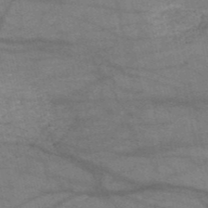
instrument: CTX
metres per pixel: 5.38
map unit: HNb
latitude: -52.4818
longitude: -42.7813
